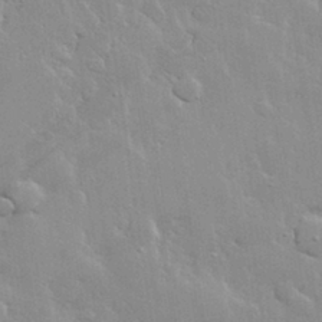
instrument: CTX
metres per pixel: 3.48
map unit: lHvf
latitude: 32.3278
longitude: -93.2159
